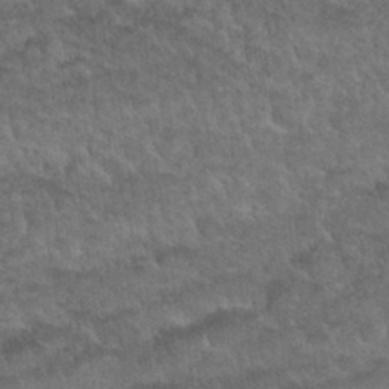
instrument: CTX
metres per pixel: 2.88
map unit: Nhu
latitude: 30.8380
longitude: -51.9906
